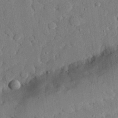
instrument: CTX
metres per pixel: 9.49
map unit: eHh
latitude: 27.8017
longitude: -79.1592
